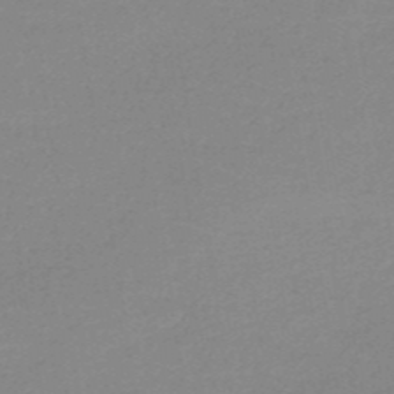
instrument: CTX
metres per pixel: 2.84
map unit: HNb
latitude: -49.5777
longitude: -48.9325
